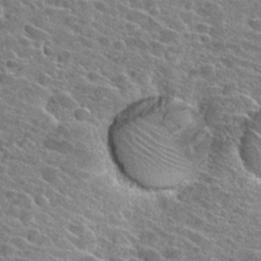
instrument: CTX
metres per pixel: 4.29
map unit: Hto
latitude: 26.3845
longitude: -42.7435
